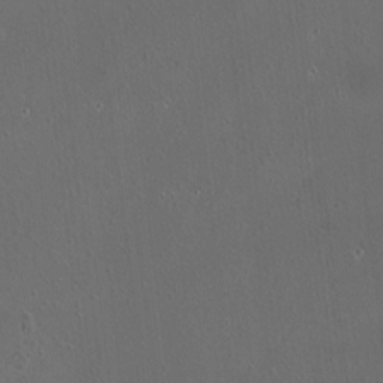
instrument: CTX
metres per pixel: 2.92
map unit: HNhu
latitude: 4.5357
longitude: 4.9541
